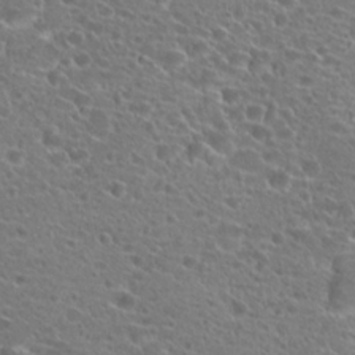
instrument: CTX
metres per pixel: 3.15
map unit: Hto
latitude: 21.3671
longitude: -41.0269
